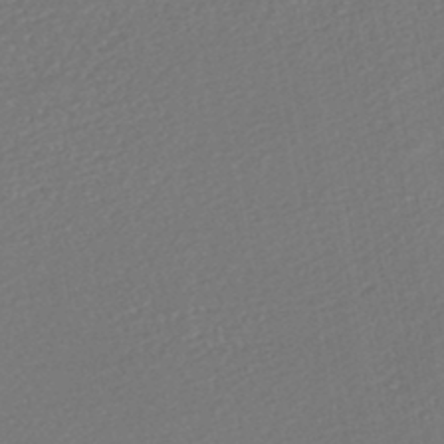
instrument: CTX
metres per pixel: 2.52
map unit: HNhu
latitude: -46.3117
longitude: 102.1228
